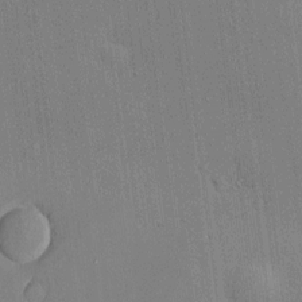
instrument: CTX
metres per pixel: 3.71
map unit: Htu
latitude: -7.1620
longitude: 175.8800
